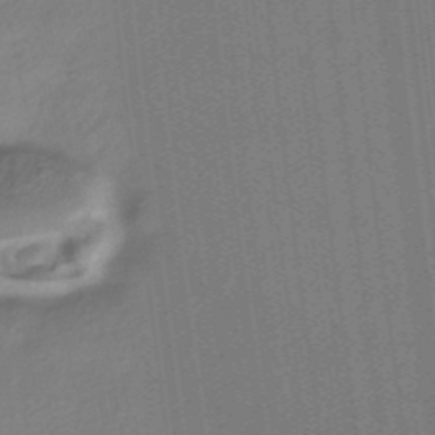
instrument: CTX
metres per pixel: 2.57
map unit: HNhu
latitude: -43.5021
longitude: 96.6519
